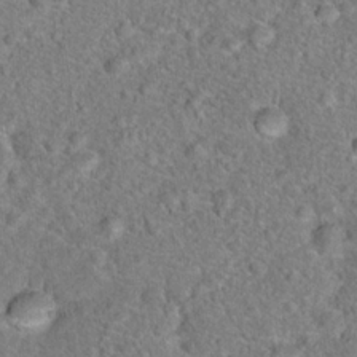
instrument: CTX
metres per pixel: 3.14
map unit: Hto
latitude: 18.0255
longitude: -42.8002
